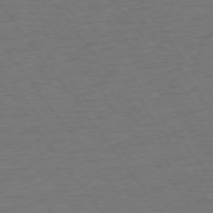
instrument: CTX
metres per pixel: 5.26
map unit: Ap
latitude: -75.3888
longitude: -89.6694
